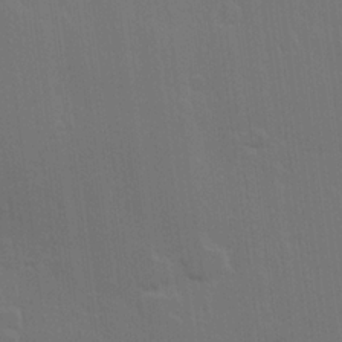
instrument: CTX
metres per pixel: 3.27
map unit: Hve
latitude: 22.8569
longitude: 147.0297
